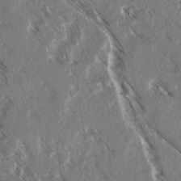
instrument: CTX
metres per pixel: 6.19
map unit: lAvf
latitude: 3.9717
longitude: -105.4805
